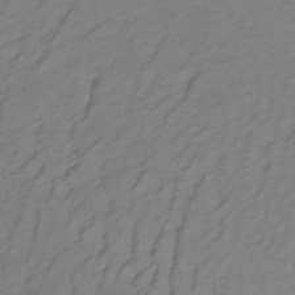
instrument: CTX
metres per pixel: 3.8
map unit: lHb
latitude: -35.3132
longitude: 70.4062
